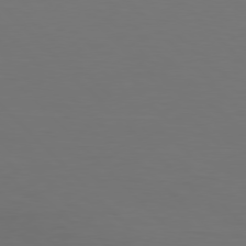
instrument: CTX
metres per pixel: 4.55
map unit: Hpe
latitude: 77.3103
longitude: -167.4615
